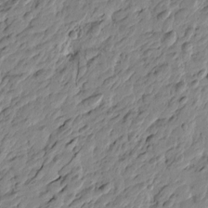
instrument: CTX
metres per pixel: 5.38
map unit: Htu
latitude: -4.1416
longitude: 178.8408
